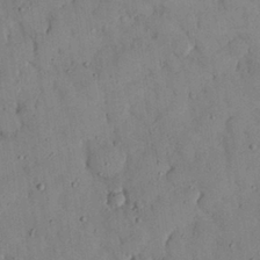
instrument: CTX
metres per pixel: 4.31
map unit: Nhu
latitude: 28.3089
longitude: -71.8016
